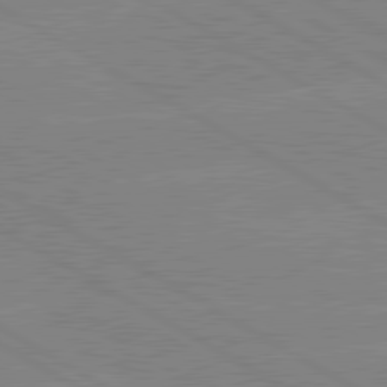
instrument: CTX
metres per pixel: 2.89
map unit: lApd
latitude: 80.3278
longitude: -126.4979
